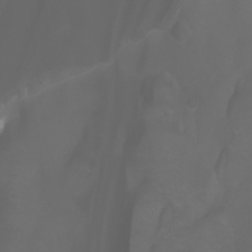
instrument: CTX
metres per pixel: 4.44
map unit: Aa
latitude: -6.5951
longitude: -72.5168
